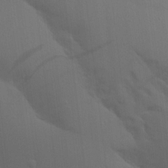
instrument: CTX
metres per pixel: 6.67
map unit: Aa
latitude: 16.0822
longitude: -147.3671
